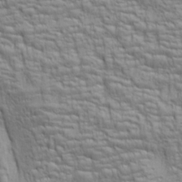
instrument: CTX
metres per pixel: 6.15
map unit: lAa
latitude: 6.8191
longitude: -115.5749
